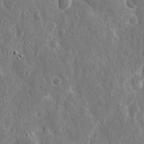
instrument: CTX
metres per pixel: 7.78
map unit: eHh
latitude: 11.4238
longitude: -73.2159
